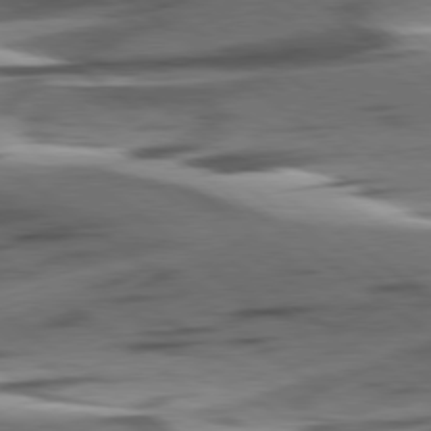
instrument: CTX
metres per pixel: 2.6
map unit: lApd
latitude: 79.0270
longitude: -51.0080
